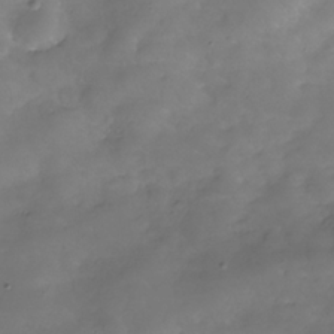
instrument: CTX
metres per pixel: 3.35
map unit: Hve
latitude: -31.0297
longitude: 94.5951
